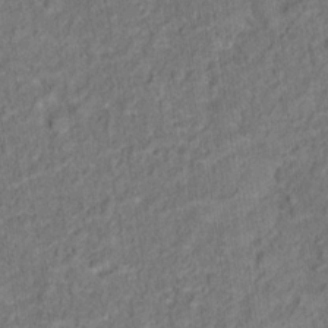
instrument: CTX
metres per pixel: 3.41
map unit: Hto
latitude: 14.4601
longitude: -38.3278
